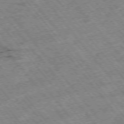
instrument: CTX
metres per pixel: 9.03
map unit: Hpe
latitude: -75.5588
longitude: -18.1955
